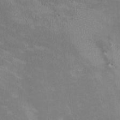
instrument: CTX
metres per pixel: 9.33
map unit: HNhu
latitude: -0.5763
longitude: -4.1011
